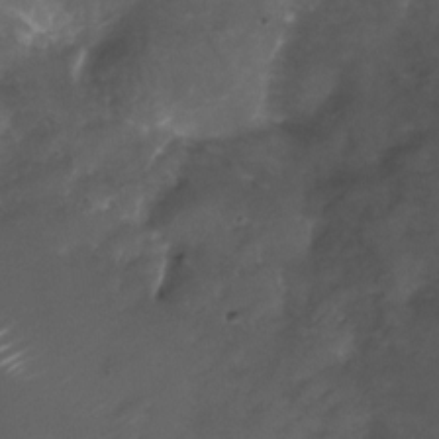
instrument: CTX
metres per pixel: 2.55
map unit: Nhu
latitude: -27.0864
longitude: -72.9325
